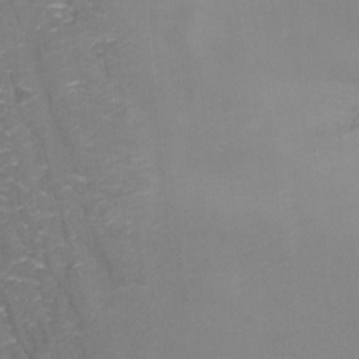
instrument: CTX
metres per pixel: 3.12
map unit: Aa
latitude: -8.9919
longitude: -78.7058
